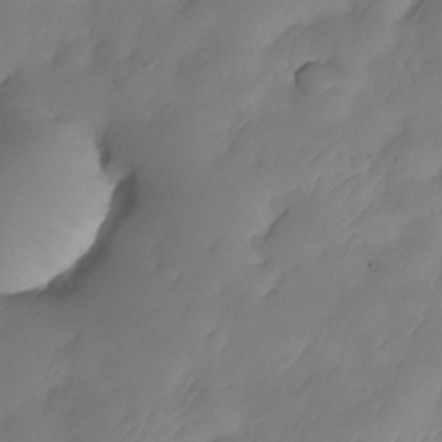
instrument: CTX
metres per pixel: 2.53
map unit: Nhe
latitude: -33.9367
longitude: -144.5168
